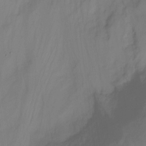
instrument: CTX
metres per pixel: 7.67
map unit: Ht
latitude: -14.1606
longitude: -53.8961
